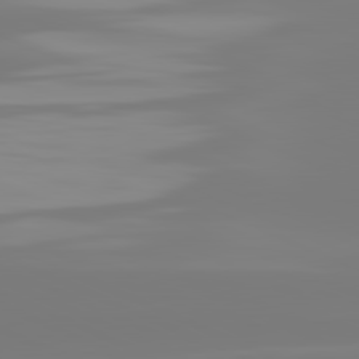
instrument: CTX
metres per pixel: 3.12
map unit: lApd
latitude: 81.5371
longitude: -149.4237
